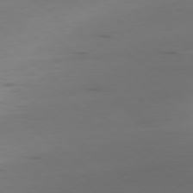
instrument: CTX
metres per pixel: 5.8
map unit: Ap
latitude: -78.9730
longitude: -63.9906
